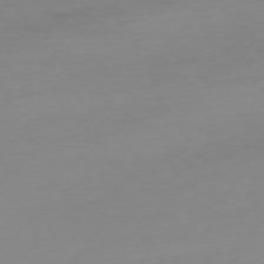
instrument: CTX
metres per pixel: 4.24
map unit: Ap
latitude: -76.1039
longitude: -71.1025
